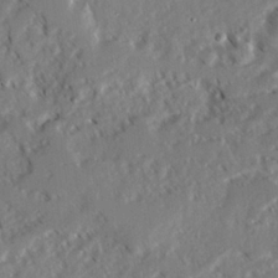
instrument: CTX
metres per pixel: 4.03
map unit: Ave
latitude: 22.8191
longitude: -131.8017
